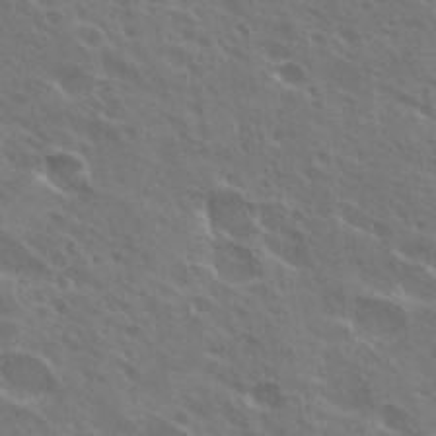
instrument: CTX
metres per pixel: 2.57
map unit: Hto
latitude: 27.6127
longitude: -40.8757
